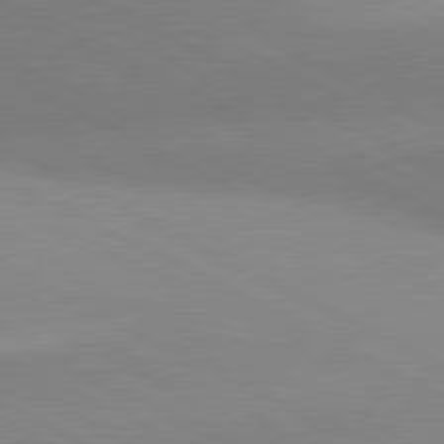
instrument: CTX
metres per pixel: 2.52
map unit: lApd
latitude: 80.6113
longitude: 126.7652
